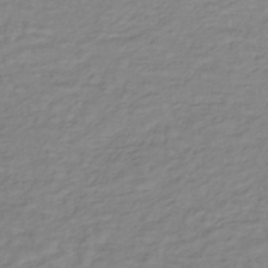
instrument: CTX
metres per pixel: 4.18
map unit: lHb
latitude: -37.4454
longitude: 70.3495
